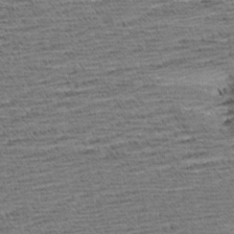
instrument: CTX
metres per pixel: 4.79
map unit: Aa
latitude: 7.9528
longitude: -137.5749
